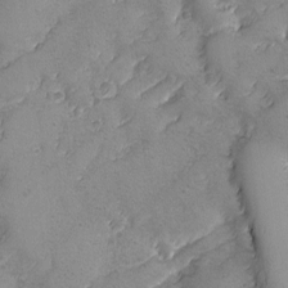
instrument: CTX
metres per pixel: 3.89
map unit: Ave
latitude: -8.0472
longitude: -118.5168
